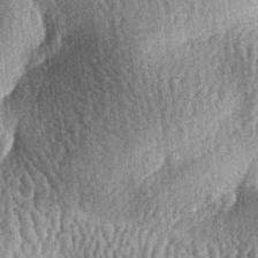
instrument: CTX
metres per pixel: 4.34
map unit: lAa
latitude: -6.7841
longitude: -127.6505
